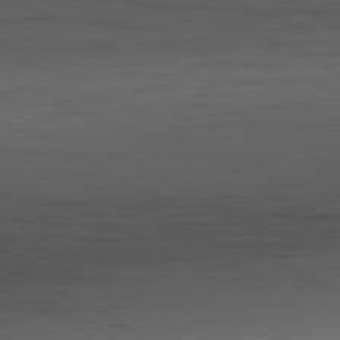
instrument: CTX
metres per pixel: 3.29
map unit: Hpe
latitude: -80.8597
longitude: 16.0472
